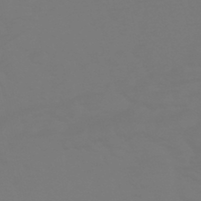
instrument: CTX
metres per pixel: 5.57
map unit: HNhu
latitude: -46.4251
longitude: 90.7652
